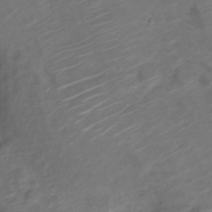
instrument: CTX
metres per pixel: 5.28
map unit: Nve
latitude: -20.4251
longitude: 105.9367
